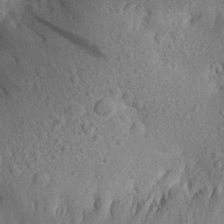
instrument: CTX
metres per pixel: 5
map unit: Aa
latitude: 27.5560
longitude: -144.9702
